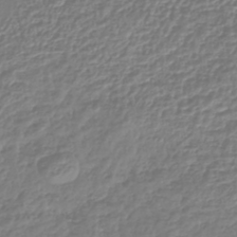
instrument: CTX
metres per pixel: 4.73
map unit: lHb
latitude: -42.7652
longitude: 72.1228
